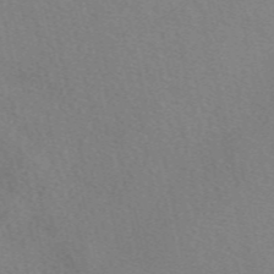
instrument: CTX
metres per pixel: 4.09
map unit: eAb
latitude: 49.9339
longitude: 107.0298
